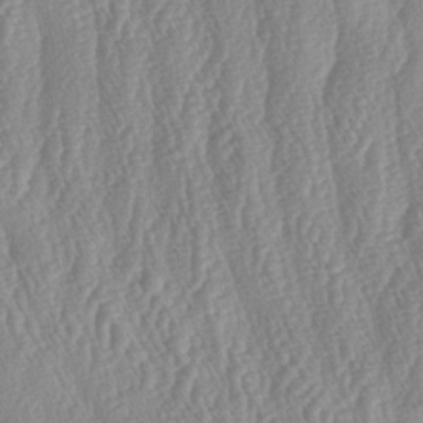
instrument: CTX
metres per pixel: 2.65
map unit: lAa
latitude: -5.6344
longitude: -129.6316
